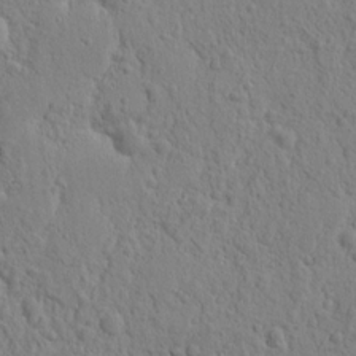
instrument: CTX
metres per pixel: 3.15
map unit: Nhu
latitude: 15.6127
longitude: -74.9514
